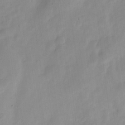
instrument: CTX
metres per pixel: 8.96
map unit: Nve
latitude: -21.5588
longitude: 107.8234
